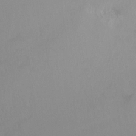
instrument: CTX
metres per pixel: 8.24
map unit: Htu
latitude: -15.2565
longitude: -47.9906
